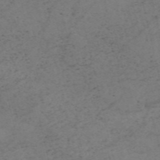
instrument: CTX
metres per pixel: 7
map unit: HNb
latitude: -55.0864
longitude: -47.5371
